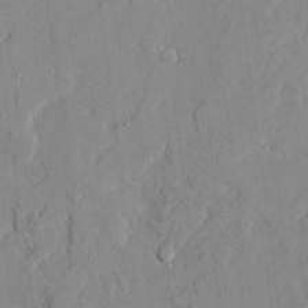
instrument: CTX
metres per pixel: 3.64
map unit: Ave
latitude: 22.5924
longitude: -128.9136
